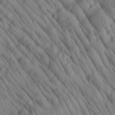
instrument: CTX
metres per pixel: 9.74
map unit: Htu
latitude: 1.9717
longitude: 176.7841
